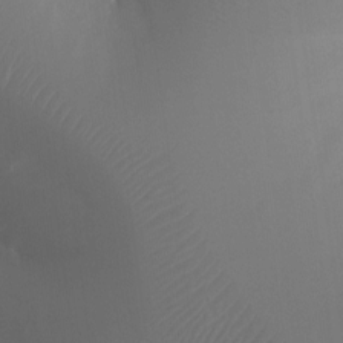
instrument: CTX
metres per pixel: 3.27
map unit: Ht
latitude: -16.7464
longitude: -42.9514
